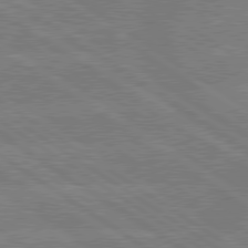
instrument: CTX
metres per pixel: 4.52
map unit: lApd
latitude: 79.2915
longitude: -132.9136
